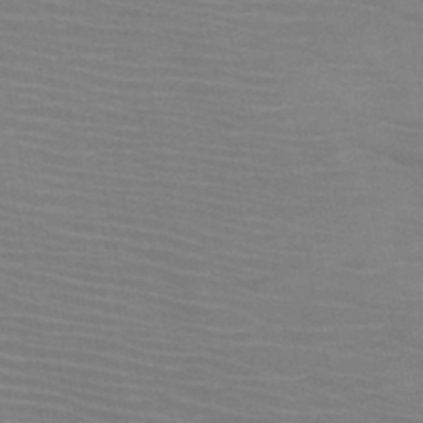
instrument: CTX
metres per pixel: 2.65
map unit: HNb
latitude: -46.4251
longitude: -47.2537
